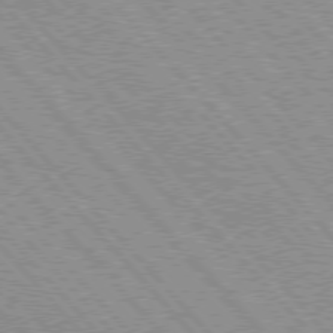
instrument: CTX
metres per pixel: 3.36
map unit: Hpe
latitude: 75.9150
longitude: -151.0458
